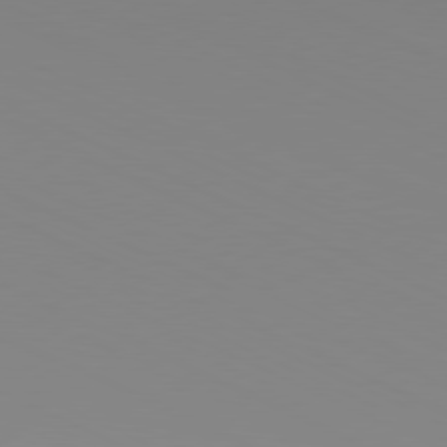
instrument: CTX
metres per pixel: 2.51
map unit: Hpe
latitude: -81.5210
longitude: 19.5399
